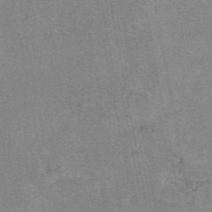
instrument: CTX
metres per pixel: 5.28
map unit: eAb
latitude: 48.6490
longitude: 103.8800
